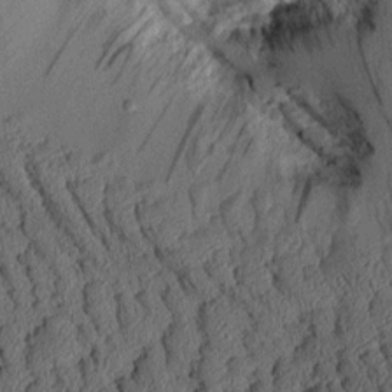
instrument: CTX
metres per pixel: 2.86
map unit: Aa
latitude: 9.1214
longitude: -128.3845
